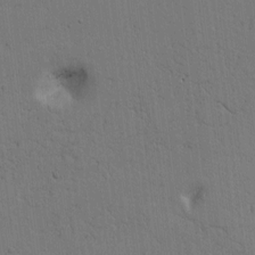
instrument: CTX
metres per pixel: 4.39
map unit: Htu
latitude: -2.1983
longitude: 170.1984
